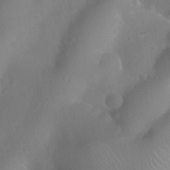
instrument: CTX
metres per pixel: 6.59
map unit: Nhu
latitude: 26.1578
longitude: -57.6504
